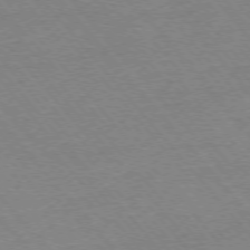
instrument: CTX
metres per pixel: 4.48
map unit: Ap
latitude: -76.1795
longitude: -94.7813
